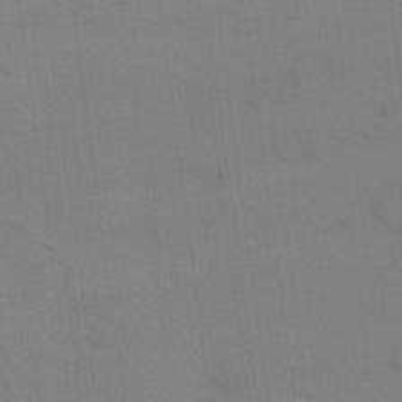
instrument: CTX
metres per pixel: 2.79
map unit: eHh
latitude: 17.8205
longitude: -67.1781
